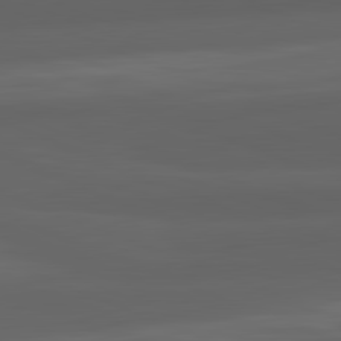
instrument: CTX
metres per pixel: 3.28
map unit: lApd
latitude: 82.3089
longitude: -171.0458
